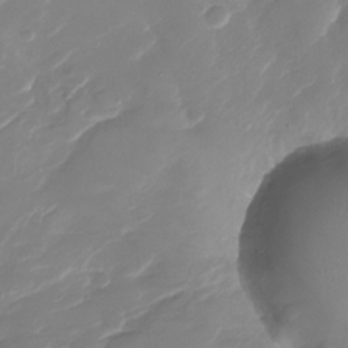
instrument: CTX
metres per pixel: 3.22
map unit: Nhu
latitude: -29.5021
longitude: -71.7449
